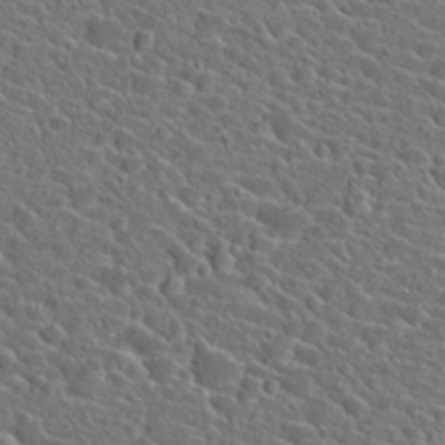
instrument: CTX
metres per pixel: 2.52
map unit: Hto
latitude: 23.9717
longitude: -45.1781
